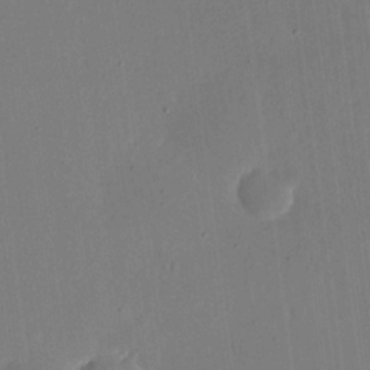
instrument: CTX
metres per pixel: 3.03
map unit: eHh
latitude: 18.6490
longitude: -69.5938
